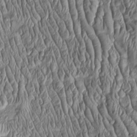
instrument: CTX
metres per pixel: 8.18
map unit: Htu
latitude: -5.0864
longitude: 157.4643
